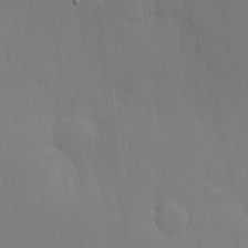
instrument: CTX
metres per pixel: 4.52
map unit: lHvf
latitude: 18.0633
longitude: -117.0647
